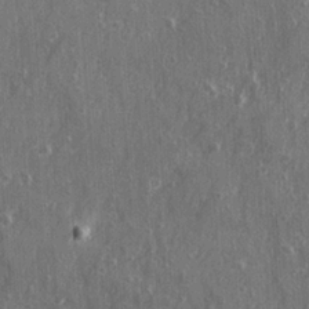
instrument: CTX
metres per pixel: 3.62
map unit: Ave
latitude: 22.4412
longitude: -133.8961
